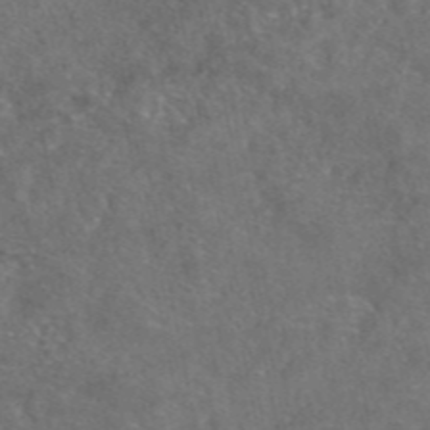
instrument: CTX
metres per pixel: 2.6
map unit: eAb
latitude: 47.1970
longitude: 110.2739
